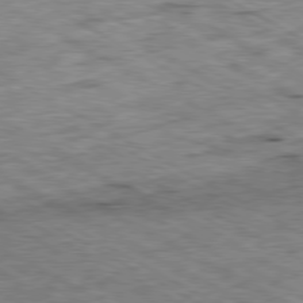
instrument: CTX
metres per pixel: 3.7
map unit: Ap
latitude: -80.3684
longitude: -85.4804
